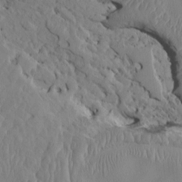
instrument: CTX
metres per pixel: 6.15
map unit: HNhu
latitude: 4.9325
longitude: -4.5168
